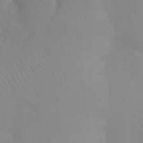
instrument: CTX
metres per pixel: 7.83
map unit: Ht
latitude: -8.2739
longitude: -32.2900
